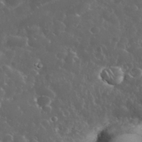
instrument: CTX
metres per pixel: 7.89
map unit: eHh
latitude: 34.1200
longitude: -61.2726
